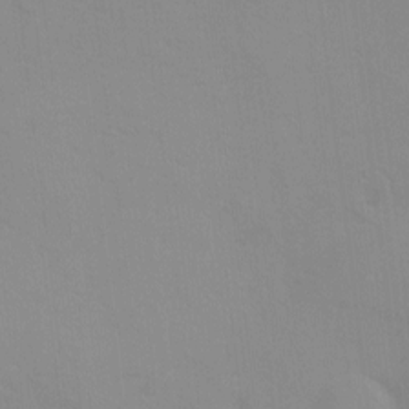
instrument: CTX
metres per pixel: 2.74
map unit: Ave
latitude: 0.9136
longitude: -112.6868
